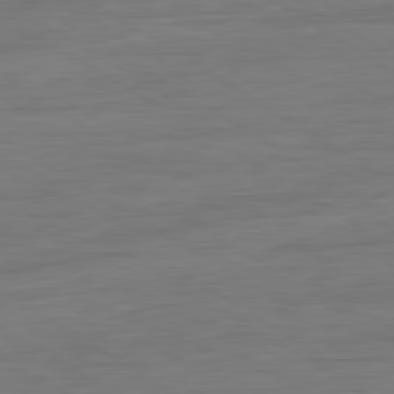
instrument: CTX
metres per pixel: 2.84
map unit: Ap
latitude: -81.1053
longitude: -79.6694
